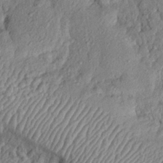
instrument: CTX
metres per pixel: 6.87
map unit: eHh
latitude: 25.0836
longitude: -78.7247
